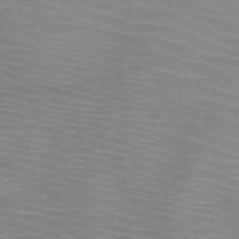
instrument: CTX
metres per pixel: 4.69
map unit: HNb
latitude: -48.1606
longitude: -45.8205
